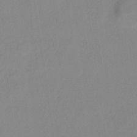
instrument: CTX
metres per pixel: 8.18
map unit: HNb
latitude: -31.9367
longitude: 63.1620
